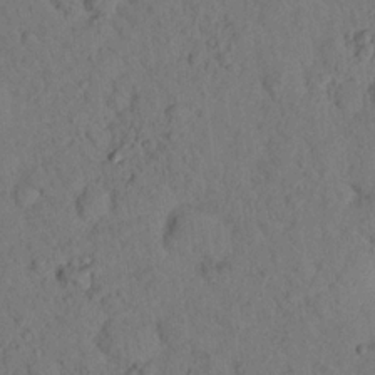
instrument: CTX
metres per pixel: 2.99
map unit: lHvf
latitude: 14.5735
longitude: 178.2550
